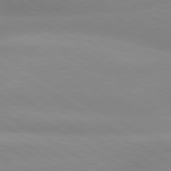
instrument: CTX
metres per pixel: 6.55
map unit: lApd
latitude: 80.1011
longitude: -146.4223
